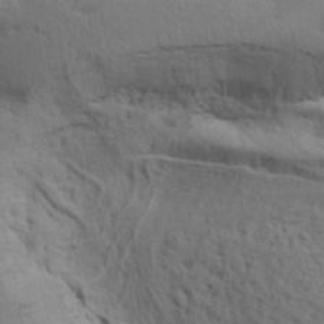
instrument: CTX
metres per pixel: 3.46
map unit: lAa
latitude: 19.1403
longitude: -138.6301
